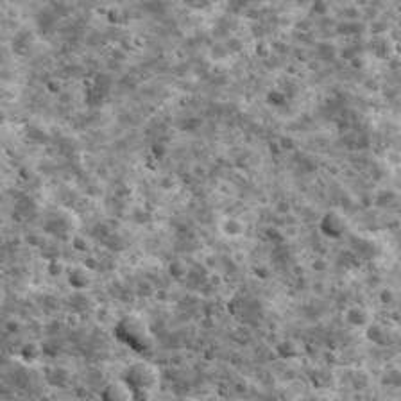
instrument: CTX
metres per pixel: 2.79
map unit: Ave
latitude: 17.4426
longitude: -134.6112
